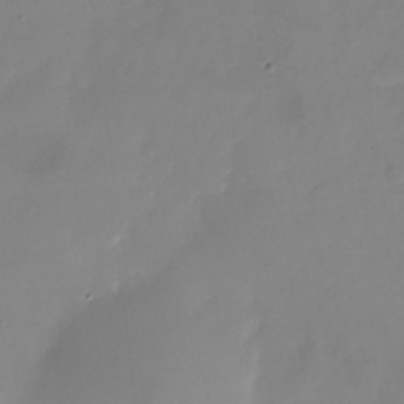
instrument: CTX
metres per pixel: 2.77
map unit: Nhu
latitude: -24.8597
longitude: -69.7450
